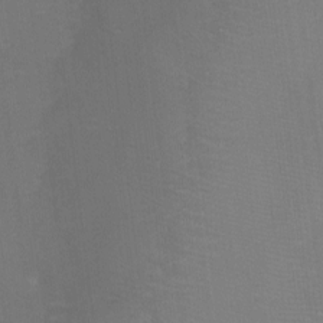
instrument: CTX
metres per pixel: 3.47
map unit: eHh
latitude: -6.4062
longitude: -78.8380
